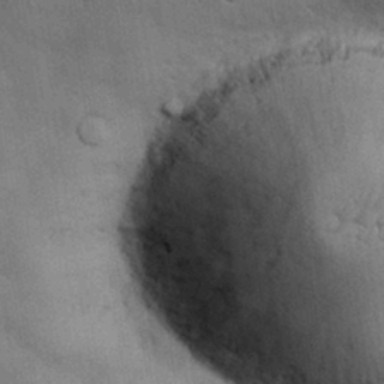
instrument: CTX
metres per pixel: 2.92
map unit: Nhu
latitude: 27.7072
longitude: -68.5357
